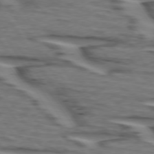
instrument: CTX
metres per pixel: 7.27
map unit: lApd
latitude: 74.1578
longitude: -71.1781
